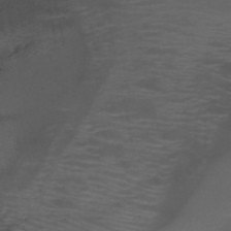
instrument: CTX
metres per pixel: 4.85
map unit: HNb
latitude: -50.8975
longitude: -42.1767
